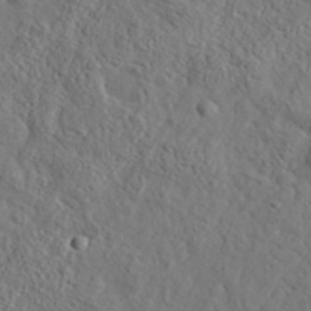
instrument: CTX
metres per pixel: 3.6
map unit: lHvf
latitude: 35.9717
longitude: -86.4601
